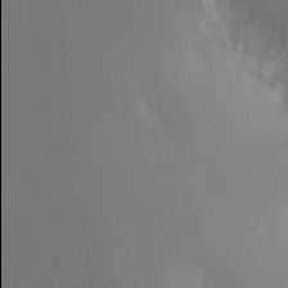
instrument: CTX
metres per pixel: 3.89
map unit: Hto
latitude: -7.8989
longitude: -45.9906
